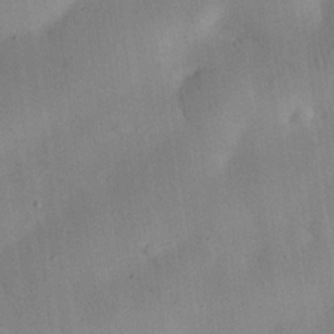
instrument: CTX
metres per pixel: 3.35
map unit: eHh
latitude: 25.2159
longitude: -68.9514
